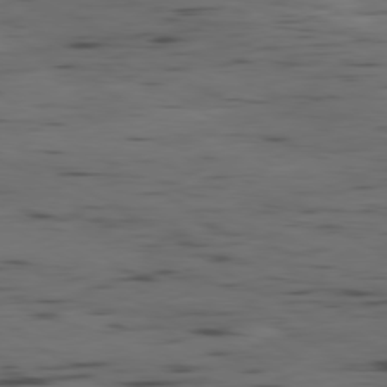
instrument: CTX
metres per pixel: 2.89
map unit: Ap
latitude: -80.0472
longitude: -61.8016
